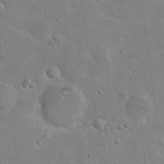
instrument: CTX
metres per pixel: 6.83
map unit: Hto
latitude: 15.9717
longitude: -37.7072
